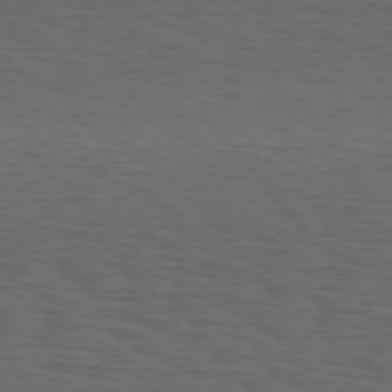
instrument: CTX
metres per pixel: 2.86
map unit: Hpe
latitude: 75.3671
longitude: -131.6694
